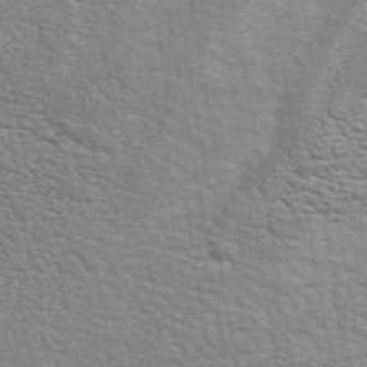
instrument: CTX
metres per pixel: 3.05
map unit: eAb
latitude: 43.0647
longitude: 106.1795
